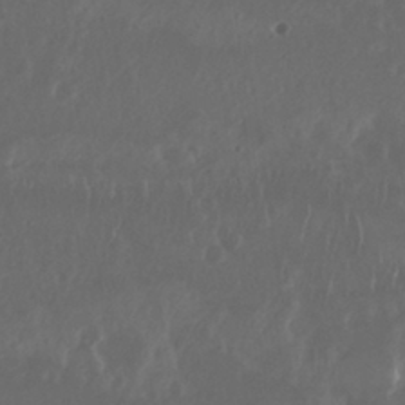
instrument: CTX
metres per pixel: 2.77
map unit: Nhu
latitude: 29.7260
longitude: -58.1389
